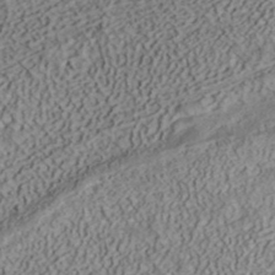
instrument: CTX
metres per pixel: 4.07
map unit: ANa
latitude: 39.2159
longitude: 19.1431
